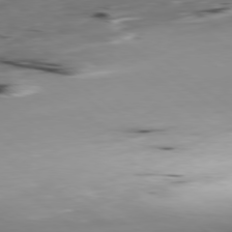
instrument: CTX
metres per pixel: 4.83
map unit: Ap
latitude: -79.0486
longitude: -92.1011
